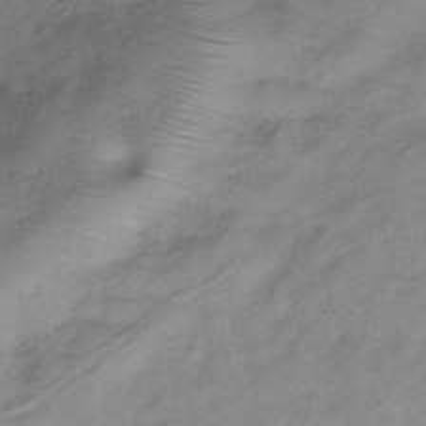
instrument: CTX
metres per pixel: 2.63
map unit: Hve
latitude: -32.7464
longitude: 89.3509
